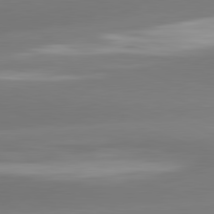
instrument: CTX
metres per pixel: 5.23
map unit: lApd
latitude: 81.6127
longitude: -163.1592
